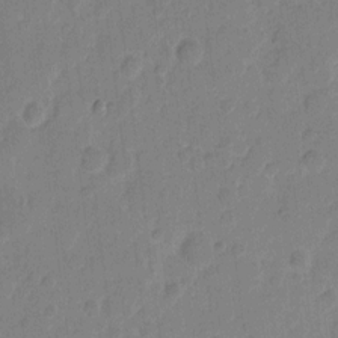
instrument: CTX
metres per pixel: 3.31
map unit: eHh
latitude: 10.1767
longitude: -65.8772
